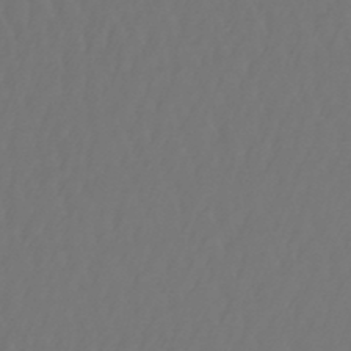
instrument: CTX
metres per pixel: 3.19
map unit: lHb
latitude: -47.3131
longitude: 61.7667
